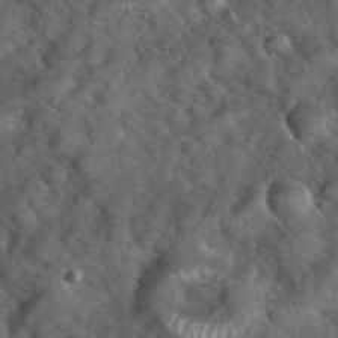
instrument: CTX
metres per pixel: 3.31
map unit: eHh
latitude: 39.4993
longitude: -56.5923
